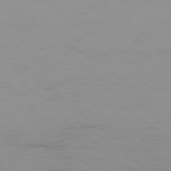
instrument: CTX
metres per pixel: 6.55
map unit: Ap
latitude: -77.8233
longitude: -94.3279
